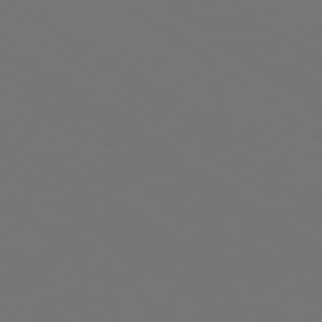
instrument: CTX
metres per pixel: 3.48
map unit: lApd
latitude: 78.8947
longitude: -175.9528
